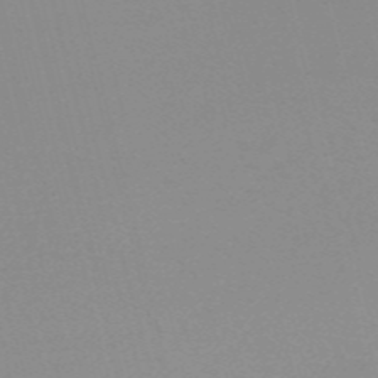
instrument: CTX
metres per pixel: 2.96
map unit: HNb
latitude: -56.1228
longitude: -42.5168
